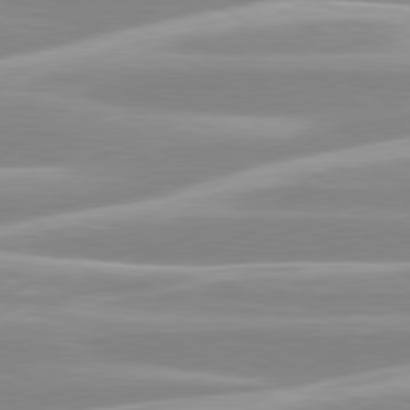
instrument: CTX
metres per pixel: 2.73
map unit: lApd
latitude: 80.0444
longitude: -128.6112
